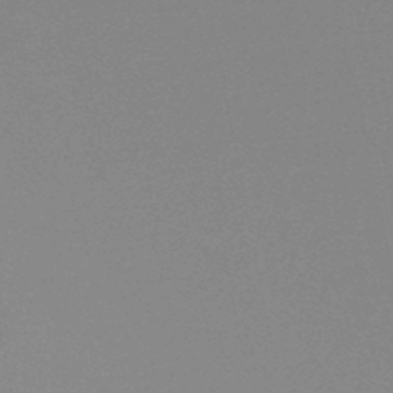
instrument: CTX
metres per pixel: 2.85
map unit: lHb
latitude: -49.2943
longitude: 69.7855
